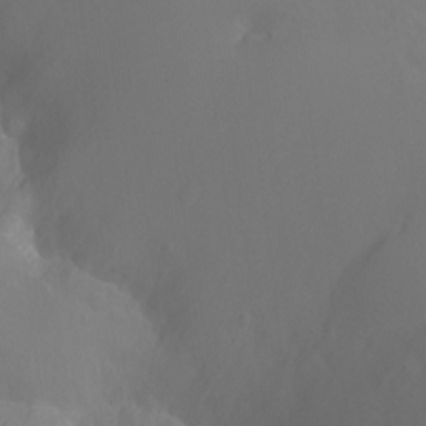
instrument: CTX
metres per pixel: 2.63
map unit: Nhu
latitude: -8.3495
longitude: -40.9891
